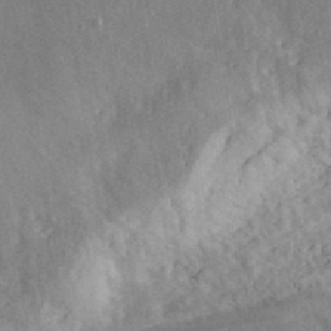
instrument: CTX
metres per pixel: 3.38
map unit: ANa
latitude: 41.4804
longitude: 50.6329
